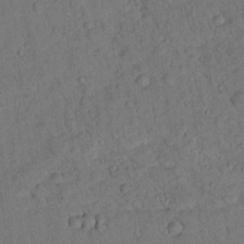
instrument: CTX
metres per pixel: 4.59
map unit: lHvf
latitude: 13.9339
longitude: 178.2172
